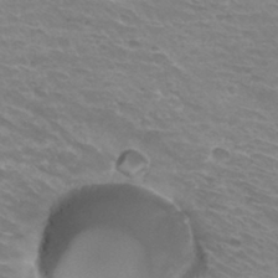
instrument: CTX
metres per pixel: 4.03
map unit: Hto
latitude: 31.4994
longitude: -41.1781
